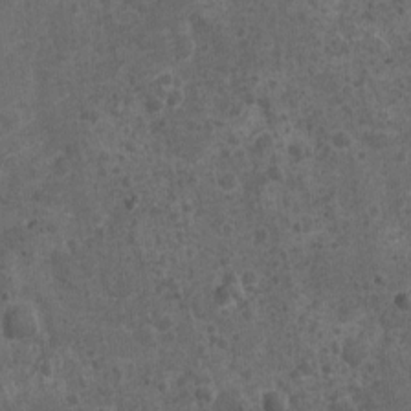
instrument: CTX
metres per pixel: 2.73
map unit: Nhu
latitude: 2.1955
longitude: -16.3089
